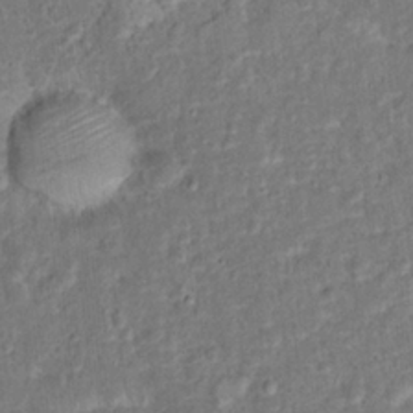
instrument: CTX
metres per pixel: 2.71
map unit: Hto
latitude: 14.0822
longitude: -38.7057
